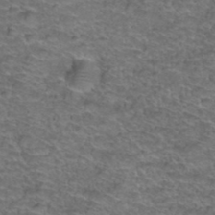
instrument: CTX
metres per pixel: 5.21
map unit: Hto
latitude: 38.6112
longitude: -43.1025
